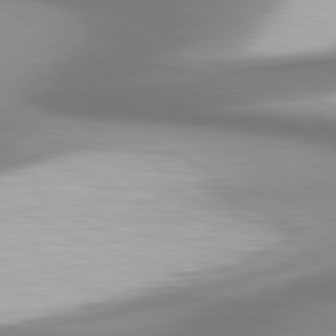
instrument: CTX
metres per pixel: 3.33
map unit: lApd
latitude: 80.4979
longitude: 179.1053
